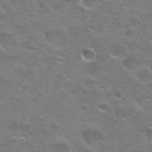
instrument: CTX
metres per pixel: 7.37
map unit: Hto
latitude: 24.3845
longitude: -50.7813
